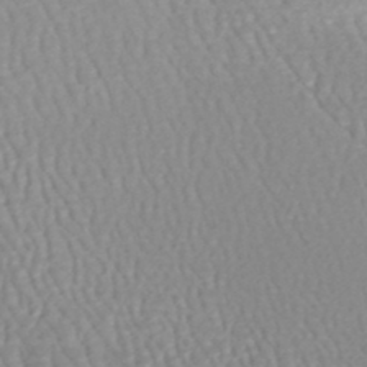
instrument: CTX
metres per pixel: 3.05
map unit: HNhu
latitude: -47.0675
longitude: 103.0109
